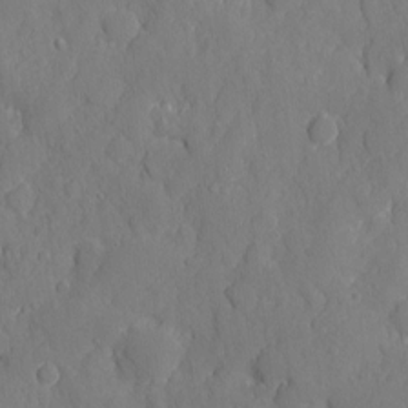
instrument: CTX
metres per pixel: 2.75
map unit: eHh
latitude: 6.1578
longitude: -75.2915
